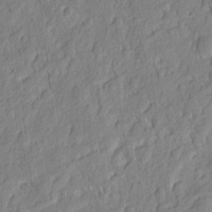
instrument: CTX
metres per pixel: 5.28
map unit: eHh
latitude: 6.7435
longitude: -76.1766
